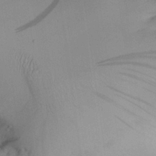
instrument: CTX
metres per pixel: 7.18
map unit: Aa
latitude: 25.3670
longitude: -132.7813
